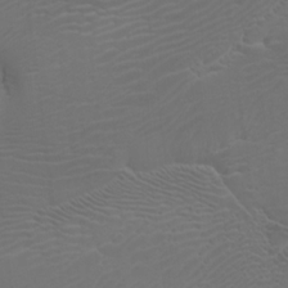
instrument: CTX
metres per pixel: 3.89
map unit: Htu
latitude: -7.4076
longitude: -68.1766
